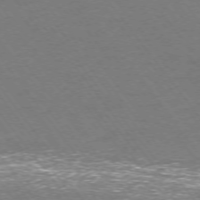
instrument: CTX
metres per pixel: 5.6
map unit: Ap
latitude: -74.7275
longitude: -69.8583
